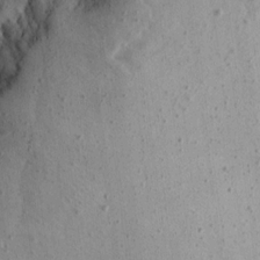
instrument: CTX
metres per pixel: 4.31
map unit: Aa
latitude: 13.0459
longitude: -143.7450
